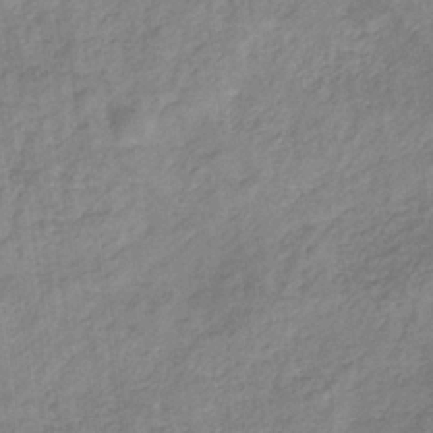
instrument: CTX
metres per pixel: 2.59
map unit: HNb
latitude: -33.4833
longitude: 59.8044
